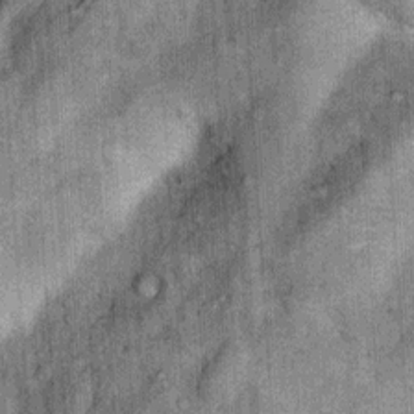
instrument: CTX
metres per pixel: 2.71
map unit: Nhu
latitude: 5.4804
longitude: -23.9906
